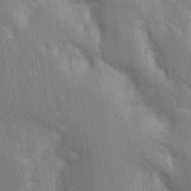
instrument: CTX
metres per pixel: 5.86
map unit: Aa
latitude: 16.0444
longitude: -149.0270
